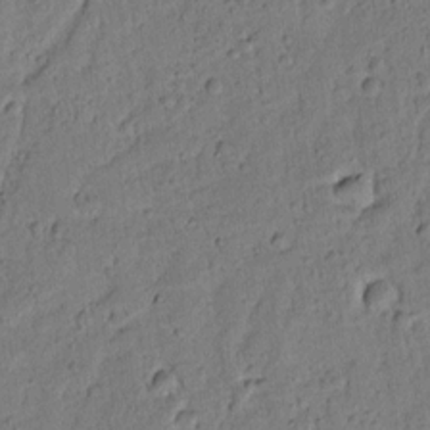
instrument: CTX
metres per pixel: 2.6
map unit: lAvf
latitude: 8.3090
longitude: 165.0109
